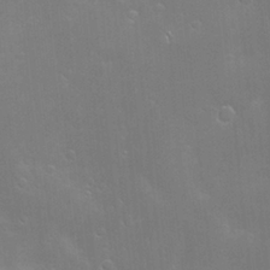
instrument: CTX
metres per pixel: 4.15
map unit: Hve
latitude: -10.6330
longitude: 174.3117
